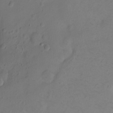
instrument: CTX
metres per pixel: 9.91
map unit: Ht
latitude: -8.9542
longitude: -36.4223
